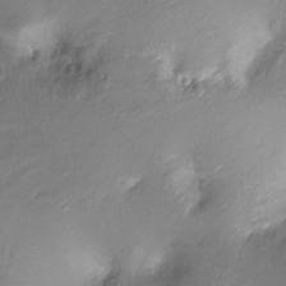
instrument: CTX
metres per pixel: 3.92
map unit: Ht
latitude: -17.6155
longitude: -45.0269
